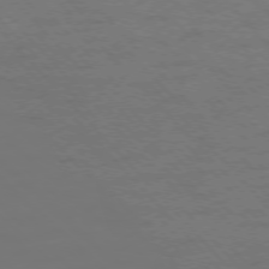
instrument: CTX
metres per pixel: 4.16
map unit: Ap
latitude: -77.4454
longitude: -61.7260
